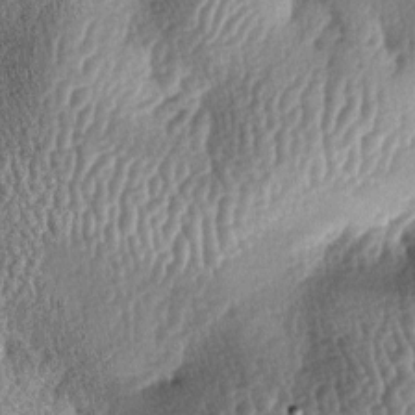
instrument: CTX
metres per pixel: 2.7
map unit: lAa
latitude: -6.0283
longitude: -127.7261
